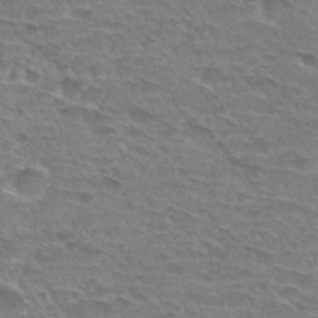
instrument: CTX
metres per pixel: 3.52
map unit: Hto
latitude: 30.7436
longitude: -47.8395
